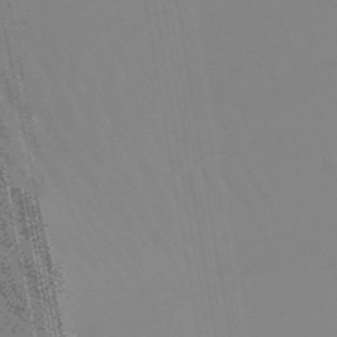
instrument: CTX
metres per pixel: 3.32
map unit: lHb
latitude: -48.2929
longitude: 74.0094
